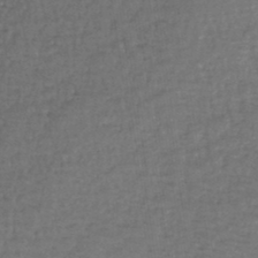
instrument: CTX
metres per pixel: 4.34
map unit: lHb
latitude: -44.7841
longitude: 58.3684
